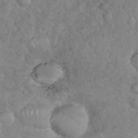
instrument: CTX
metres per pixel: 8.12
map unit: eHh
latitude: 35.0836
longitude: -64.4601
